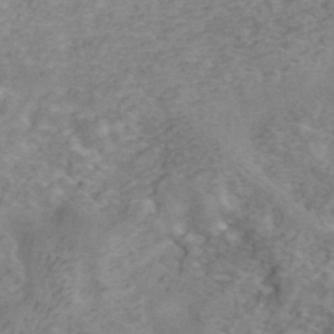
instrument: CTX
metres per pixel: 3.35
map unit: ANa
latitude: 43.9717
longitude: 28.5763
